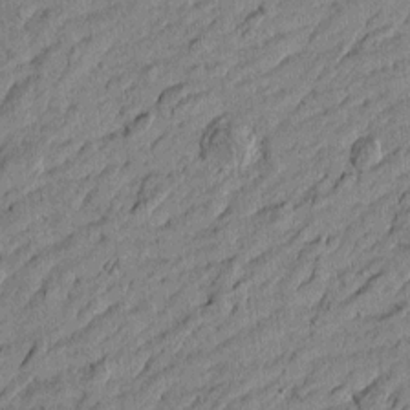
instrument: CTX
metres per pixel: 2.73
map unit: Htu
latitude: -6.3684
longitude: 177.4265
